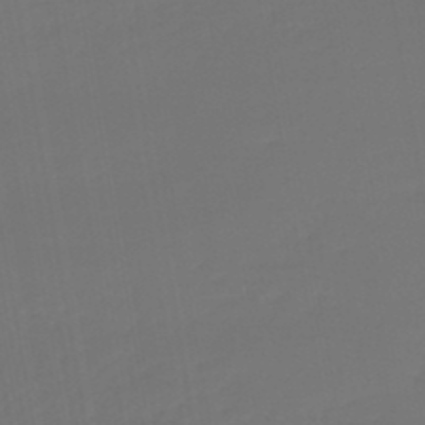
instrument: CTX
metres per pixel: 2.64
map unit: lHb
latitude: -47.5399
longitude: 71.0487
